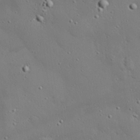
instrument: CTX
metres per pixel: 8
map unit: eHh
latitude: 28.2522
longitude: -82.4223
